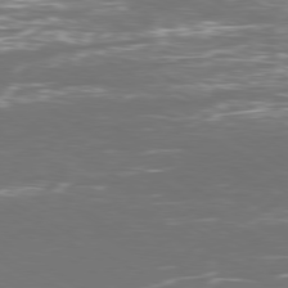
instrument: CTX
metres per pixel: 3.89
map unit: Ap
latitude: -79.8044
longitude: -71.2537
